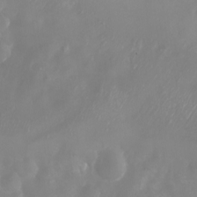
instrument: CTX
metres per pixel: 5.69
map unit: eHh
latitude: -5.7288
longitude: -77.3103
